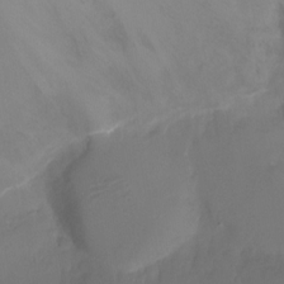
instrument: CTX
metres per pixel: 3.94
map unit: Ht
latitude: -16.9164
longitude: -42.8002
